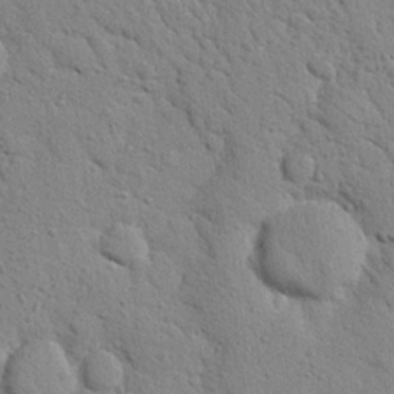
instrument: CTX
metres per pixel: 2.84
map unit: Nhu
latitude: 22.0255
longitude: -76.7057
